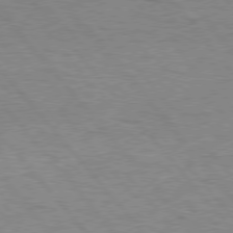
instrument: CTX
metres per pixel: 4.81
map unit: Hpe
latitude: 76.3656
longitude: -157.0836
